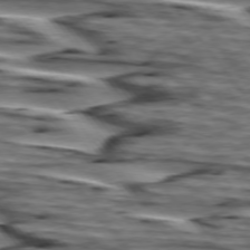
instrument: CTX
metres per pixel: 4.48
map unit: lApd
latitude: 75.1970
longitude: -72.2145
